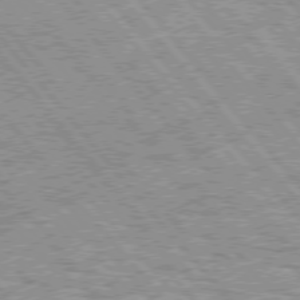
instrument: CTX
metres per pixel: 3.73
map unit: Hpe
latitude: 75.7828
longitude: -125.6505
